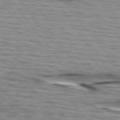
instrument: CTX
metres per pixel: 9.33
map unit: lApd
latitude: 74.7813
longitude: -72.2712
